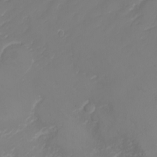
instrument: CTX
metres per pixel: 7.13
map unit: Nhu
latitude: -7.7477
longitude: -89.7639
